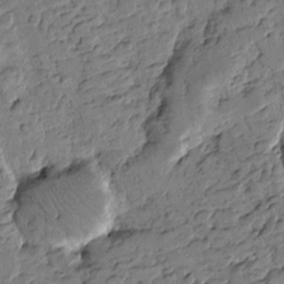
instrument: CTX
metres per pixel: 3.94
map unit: Htu
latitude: -0.8030
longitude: -176.0822
